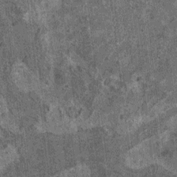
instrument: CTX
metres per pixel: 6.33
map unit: HNhu
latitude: 1.0836
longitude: 4.8975
